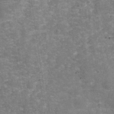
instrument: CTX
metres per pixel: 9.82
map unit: Hve
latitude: -30.2928
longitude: 93.8422
